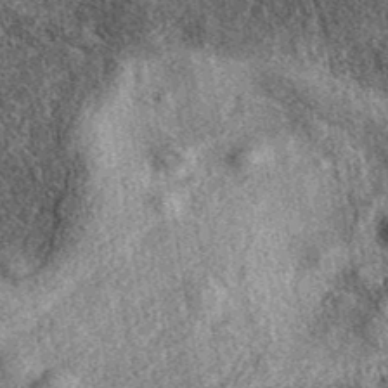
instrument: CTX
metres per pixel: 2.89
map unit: eAb
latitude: 38.8947
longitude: 108.6329
